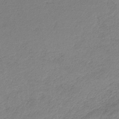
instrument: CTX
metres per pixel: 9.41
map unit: HNb
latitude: -33.8989
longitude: 59.0297
